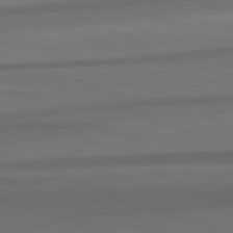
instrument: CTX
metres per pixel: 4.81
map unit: lApd
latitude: 82.8569
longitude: 177.1620
